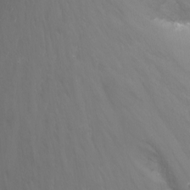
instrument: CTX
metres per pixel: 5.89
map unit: Nhu
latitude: -14.3684
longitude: -62.7813
